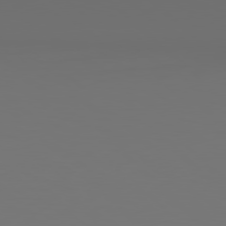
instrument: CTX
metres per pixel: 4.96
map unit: Hpe
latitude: 78.9703
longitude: -167.0080
